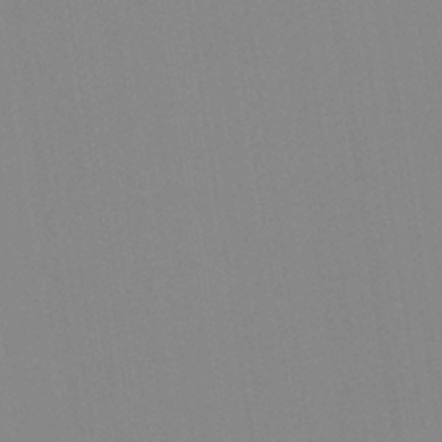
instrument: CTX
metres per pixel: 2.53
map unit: Hto
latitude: -8.1039
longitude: -49.4237
